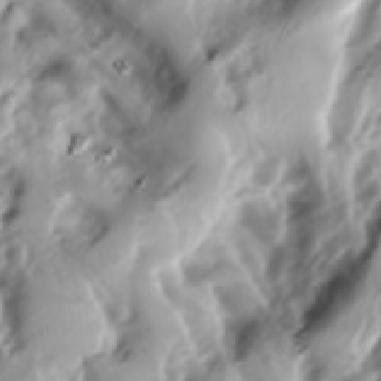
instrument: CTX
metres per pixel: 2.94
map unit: lAa
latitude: -6.3684
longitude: -124.0255
